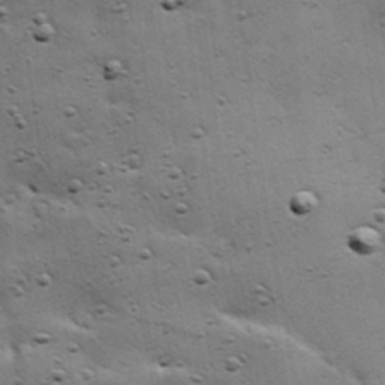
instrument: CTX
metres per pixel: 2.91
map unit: Hve
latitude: 23.8016
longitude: -96.3467
